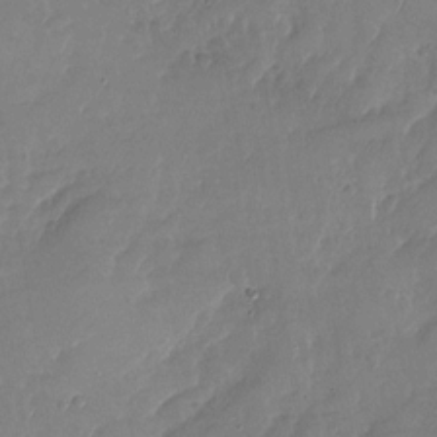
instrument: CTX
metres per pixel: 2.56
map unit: Nhu
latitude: -27.9178
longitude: -63.9528
